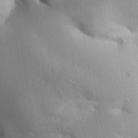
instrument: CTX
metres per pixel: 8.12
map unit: Aa
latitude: 32.8380
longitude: -144.5734
